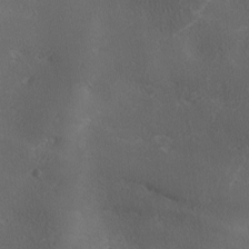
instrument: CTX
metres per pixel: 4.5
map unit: Ave
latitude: 0.5168
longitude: -114.2144
